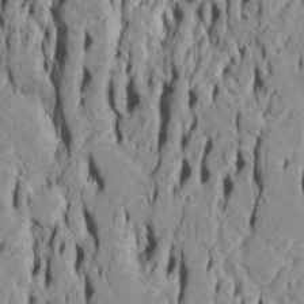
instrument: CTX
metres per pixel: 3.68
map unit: Htu
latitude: -5.5021
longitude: 152.2172
